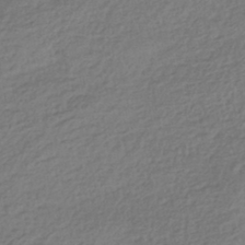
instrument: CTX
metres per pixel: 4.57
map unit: HNhu
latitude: -43.4454
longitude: 97.6533
